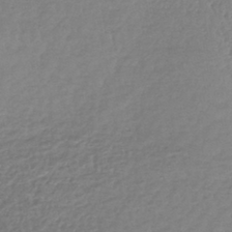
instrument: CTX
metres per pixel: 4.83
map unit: lHb
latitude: -41.3132
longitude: 68.8408
